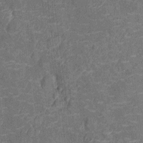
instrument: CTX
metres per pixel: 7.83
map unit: Nhu
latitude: -14.2173
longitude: -23.7450
